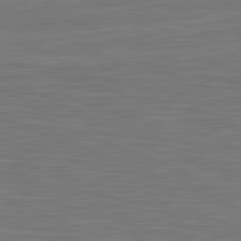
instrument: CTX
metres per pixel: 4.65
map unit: lApd
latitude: 81.8394
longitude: -171.4237
